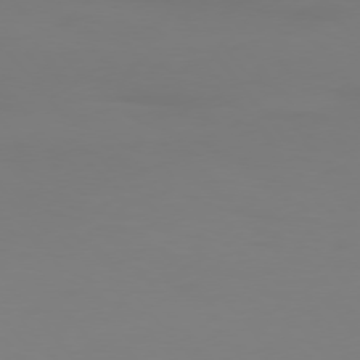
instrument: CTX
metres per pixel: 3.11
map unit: Hpe
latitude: 75.7261
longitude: -139.4615
